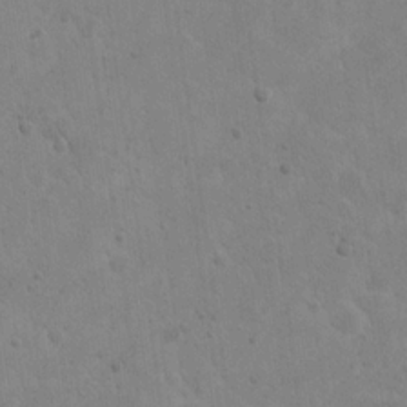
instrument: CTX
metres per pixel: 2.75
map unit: eHh
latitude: 21.8773
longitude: -67.4615
